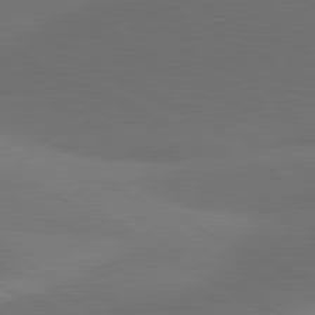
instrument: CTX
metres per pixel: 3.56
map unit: lApd
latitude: 81.2348
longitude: 127.1242
